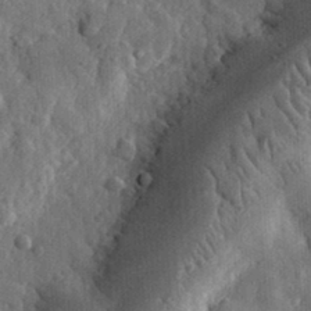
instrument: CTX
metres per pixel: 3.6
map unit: eHh
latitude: 33.5560
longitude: -80.1389
